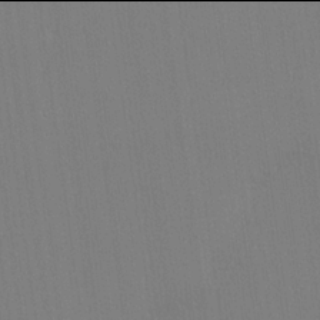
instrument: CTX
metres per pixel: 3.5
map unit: lHvf
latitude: 21.9906
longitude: 142.3873
